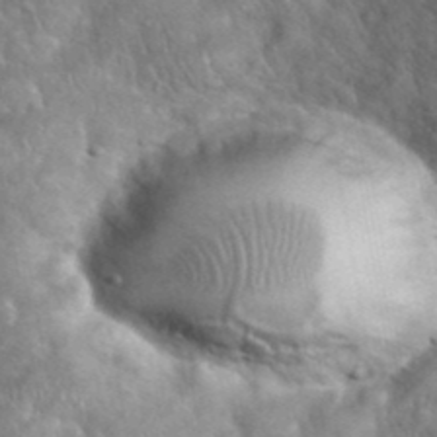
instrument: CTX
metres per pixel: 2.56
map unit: eHh
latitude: 39.3104
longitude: -57.6504
